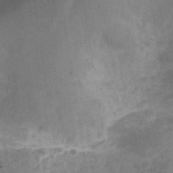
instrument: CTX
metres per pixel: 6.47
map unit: Hve
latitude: -31.7477
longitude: 93.6533
